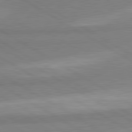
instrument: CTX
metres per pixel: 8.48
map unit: lApd
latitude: 80.7057
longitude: -178.5735
